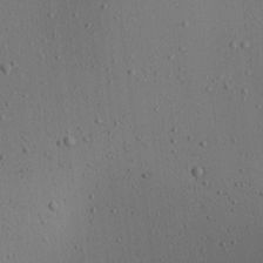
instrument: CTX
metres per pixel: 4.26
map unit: Aa
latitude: 22.7435
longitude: -139.7261
